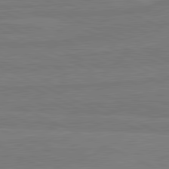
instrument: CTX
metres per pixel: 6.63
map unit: lApd
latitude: 81.7827
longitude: -177.1025
